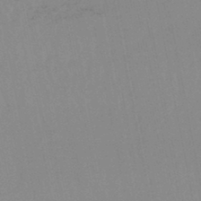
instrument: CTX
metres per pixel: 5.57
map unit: lHb
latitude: -44.6896
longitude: 77.2187
